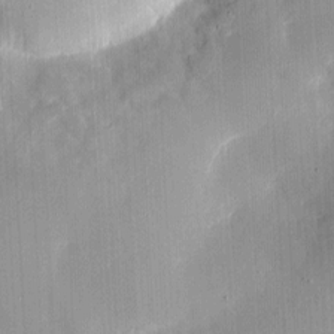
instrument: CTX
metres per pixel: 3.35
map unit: eHh
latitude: 4.8380
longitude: -68.7057
